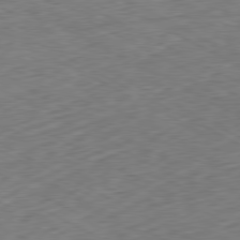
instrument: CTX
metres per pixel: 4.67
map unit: Ap
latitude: -80.6141
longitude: -72.9136
